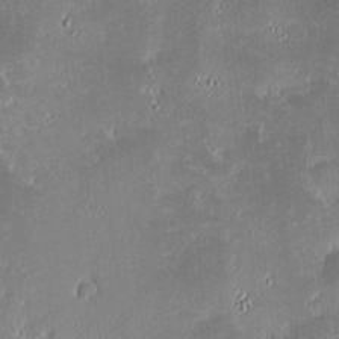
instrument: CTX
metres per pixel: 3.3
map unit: eHh
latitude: -1.5777
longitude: -85.7639
